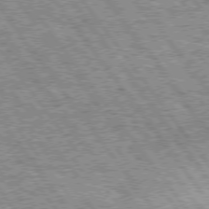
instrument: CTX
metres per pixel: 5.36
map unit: Hpe
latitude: 74.9325
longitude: -156.2144
